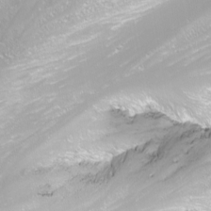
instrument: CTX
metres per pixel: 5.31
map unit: Nhu
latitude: -11.5210
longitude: -63.9339
